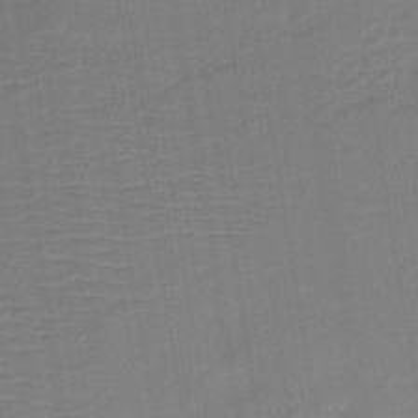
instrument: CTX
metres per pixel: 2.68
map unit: HNb
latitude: -41.3509
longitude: 50.7652
